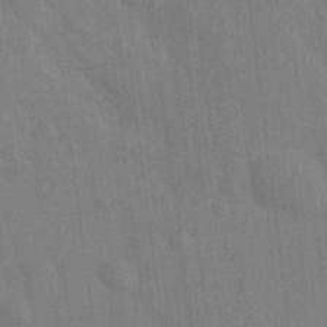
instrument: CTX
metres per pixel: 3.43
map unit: Hto
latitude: -12.4251
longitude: -39.3671
